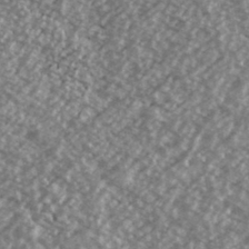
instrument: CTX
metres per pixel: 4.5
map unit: Ave
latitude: 39.2537
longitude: -111.5749
